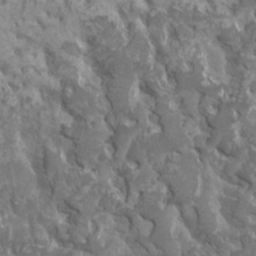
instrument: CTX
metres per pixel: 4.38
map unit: HNhu
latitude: 1.7071
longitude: 7.1431
